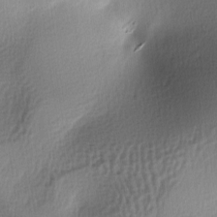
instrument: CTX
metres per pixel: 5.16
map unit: lAa
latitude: -5.6910
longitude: -123.6127
